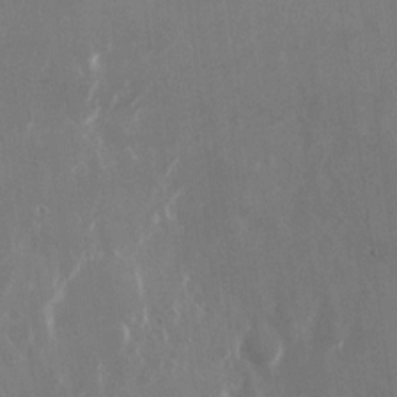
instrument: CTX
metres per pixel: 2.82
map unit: Nhu
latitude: -22.7086
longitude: -72.4979
